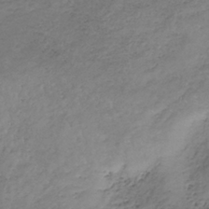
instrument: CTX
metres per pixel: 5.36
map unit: lHb
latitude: -34.7274
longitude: 67.7666
